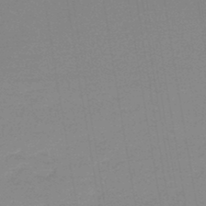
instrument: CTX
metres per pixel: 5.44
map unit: lHb
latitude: -45.8045
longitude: 58.9352
